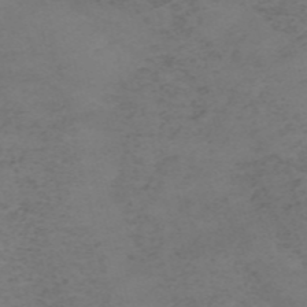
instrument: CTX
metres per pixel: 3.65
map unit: HNb
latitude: -55.7100
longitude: -46.6113
